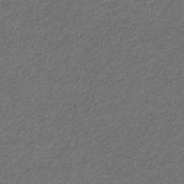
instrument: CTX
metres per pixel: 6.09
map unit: eHb
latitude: -32.2740
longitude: 69.9178
